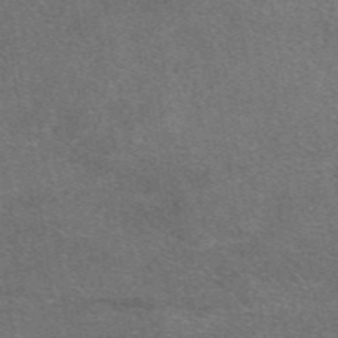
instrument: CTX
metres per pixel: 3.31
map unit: eAb
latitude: 48.4223
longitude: 115.1809
